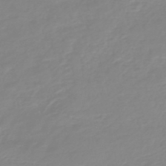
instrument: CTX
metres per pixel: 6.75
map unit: HNb
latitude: -45.1809
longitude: 54.3684
